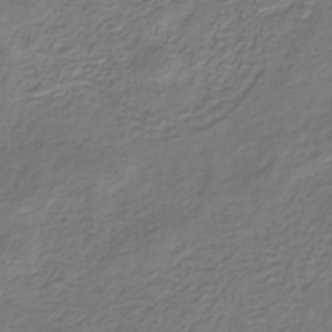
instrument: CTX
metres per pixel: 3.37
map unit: eHb
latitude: -30.9730
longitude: 71.3510
